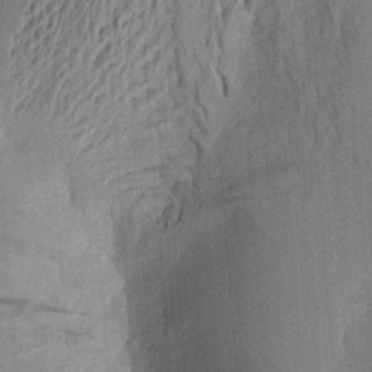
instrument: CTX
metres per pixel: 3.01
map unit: Aa
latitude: 20.7247
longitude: -144.1011
